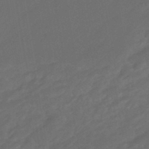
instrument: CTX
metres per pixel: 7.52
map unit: eHb
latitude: -47.2565
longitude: 85.4643
